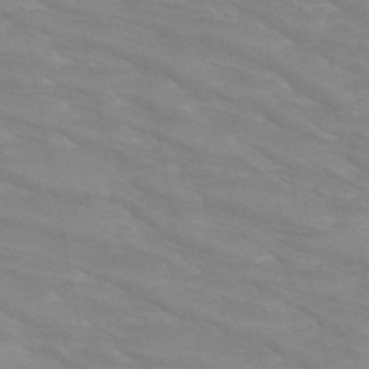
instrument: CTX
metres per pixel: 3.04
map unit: HNb
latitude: -49.2376
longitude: -49.7450
